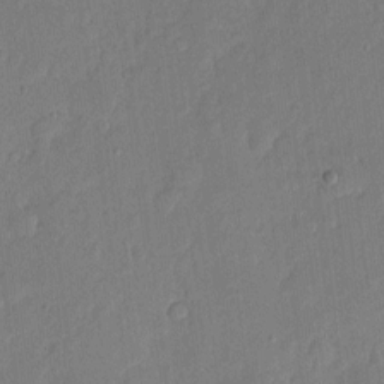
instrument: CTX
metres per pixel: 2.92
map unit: eHh
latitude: 5.5560
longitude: -72.6113
